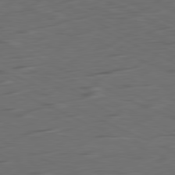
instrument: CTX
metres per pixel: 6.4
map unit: Ap
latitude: -81.6344
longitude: -62.3279
